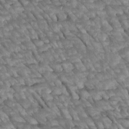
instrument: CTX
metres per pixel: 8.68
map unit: Htu
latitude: 2.2144
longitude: 144.4251
